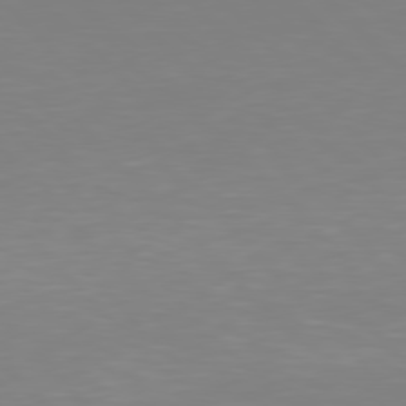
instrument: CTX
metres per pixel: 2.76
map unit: Hpe
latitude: 77.3859
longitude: -174.4412
